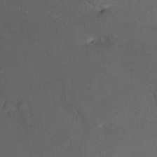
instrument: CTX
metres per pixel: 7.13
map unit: HNhu
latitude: 9.6127
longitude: 15.3132
